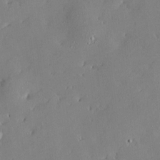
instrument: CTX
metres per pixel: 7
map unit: Htu
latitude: -7.8233
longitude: 175.9178
